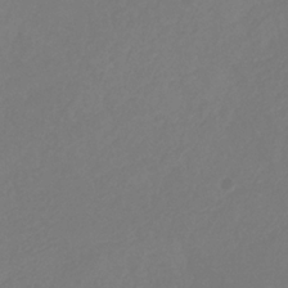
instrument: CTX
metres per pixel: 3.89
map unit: eHb
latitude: -29.8045
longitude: 66.2928
